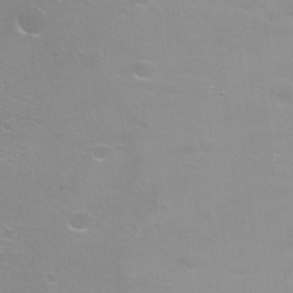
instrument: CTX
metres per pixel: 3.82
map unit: Ht
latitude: -2.9541
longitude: -24.9702
